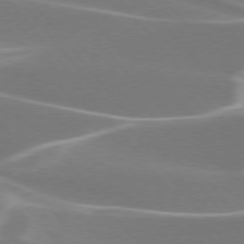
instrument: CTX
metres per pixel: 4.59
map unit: lApd
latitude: 75.4238
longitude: -63.2159
